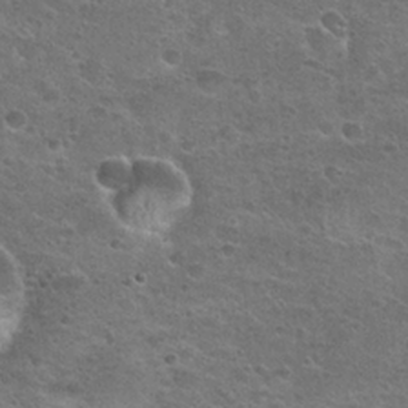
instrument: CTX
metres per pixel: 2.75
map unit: Hto
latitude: 23.8583
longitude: -49.8205
